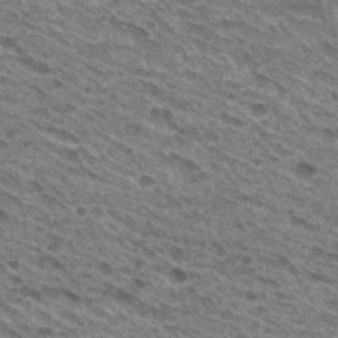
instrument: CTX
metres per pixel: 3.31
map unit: Hto
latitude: 31.6694
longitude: -46.9514
